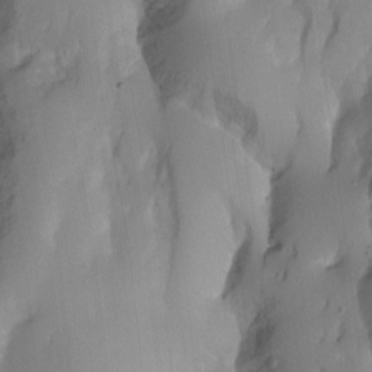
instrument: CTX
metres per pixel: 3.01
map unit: Nhu
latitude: -6.9541
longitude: -45.1214
